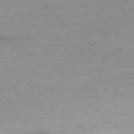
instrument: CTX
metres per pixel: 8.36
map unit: Ap
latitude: -78.3684
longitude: -87.9150
